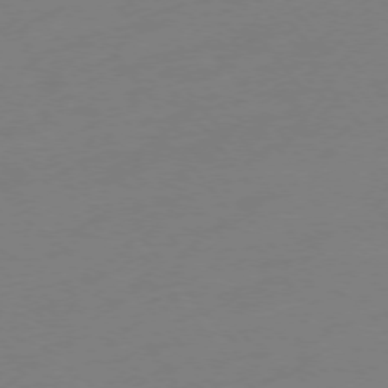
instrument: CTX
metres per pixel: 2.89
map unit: Hpe
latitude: -75.9367
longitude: -15.9339
